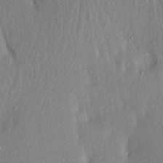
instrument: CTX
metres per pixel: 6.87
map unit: Aa
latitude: 19.7827
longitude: -146.9514
